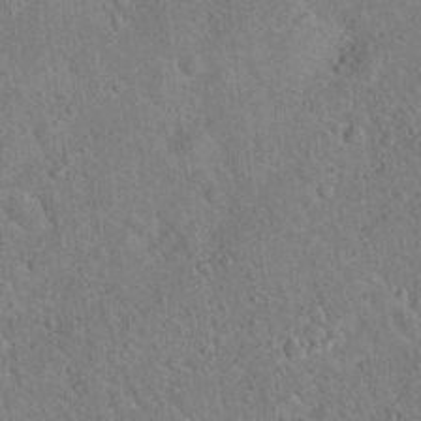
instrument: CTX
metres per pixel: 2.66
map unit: Hto
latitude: 18.0633
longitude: -52.3279
